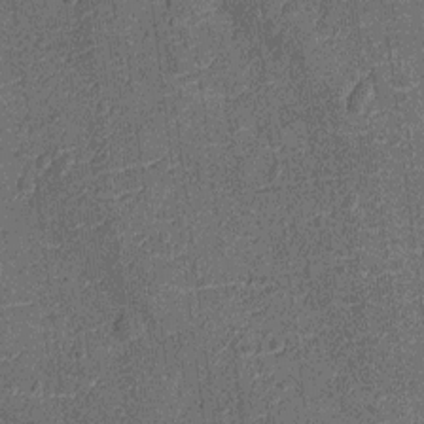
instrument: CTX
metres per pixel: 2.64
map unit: Nhu
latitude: -13.4077
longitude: -23.2915
